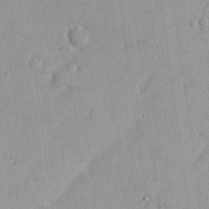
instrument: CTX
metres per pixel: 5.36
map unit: Nhu
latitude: 21.1592
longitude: -71.0836
